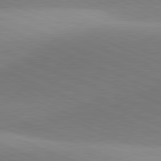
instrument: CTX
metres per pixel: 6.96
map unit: lApd
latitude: 81.4237
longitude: 135.9178
